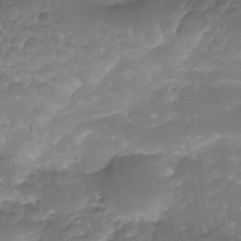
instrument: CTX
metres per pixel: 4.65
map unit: Nhe
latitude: -34.8786
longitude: -146.3657
